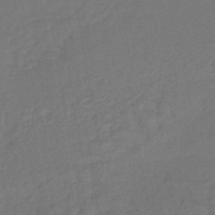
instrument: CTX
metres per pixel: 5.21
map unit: lHb
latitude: -43.2564
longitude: 64.7086
